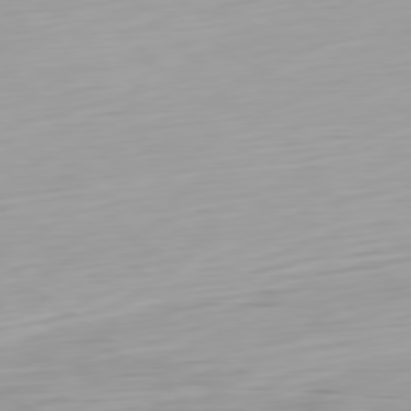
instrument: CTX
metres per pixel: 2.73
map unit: Ap
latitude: -79.8989
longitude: -68.2145
